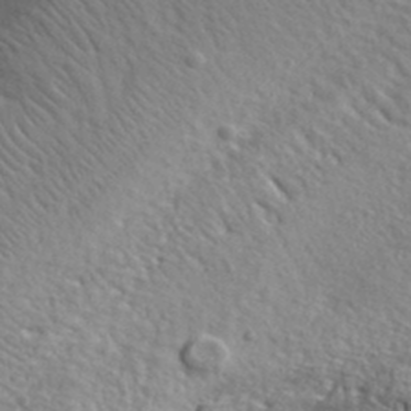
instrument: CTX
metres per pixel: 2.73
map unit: lHvf
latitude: 36.4034
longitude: -87.2537
